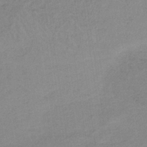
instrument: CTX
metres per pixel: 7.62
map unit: HNb
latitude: -33.7100
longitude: 63.3509
